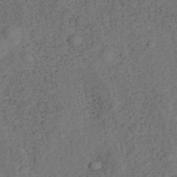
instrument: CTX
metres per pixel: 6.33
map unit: ANa
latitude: 39.4237
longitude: 21.7099
